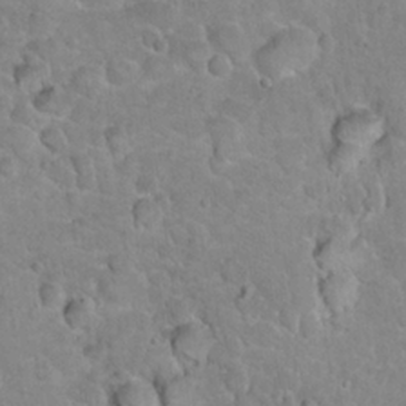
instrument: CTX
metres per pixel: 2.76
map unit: Hto
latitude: 21.2159
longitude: -48.2900
